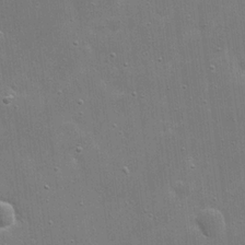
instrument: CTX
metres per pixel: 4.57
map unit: eHh
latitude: 20.7247
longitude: -66.9324
